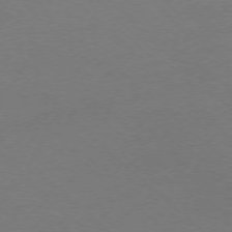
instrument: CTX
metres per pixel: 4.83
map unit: Ap
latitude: -76.2928
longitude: -77.0647
